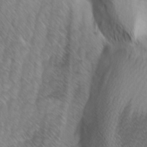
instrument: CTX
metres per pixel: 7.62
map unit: Ave
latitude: 9.2537
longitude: -105.6127
